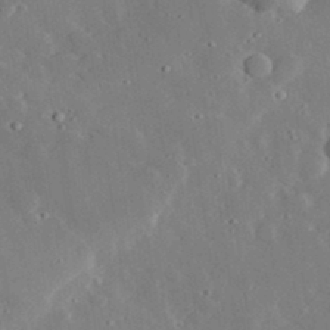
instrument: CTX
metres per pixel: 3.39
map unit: lHvf
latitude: 32.8002
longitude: -84.0633
